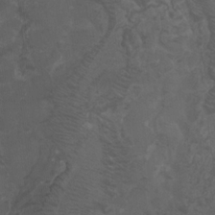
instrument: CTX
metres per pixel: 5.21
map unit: Nhu
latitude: -9.5966
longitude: -77.0080
